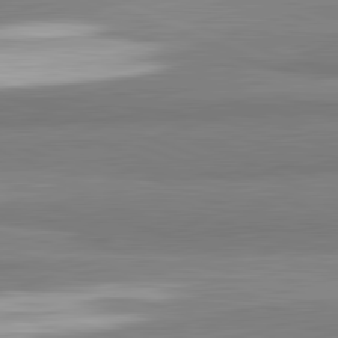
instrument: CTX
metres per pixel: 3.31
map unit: lApd
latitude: 82.3278
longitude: 173.6155
